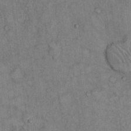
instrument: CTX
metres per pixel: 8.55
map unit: Hto
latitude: 11.3860
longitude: -59.5749
